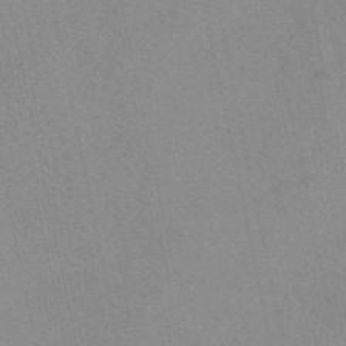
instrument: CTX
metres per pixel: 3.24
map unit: eAb
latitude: 49.3860
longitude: 104.3306
